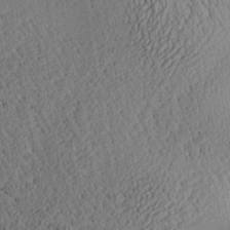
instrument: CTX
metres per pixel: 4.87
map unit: Aa
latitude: 24.9135
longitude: -133.5560
